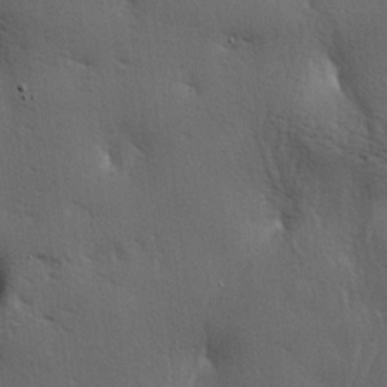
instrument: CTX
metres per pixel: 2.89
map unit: lAa
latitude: -6.8219
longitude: -125.3293
